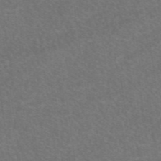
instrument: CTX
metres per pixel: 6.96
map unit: eAb
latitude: 47.5183
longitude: 115.4265
